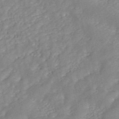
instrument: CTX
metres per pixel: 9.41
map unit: ANa
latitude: 45.2159
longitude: 24.3306
